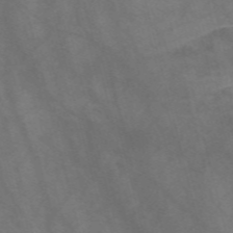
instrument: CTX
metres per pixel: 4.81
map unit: Nve
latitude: -58.1794
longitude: 63.7099
